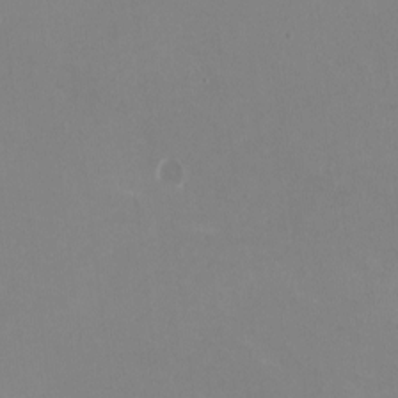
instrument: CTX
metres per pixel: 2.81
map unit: HNhu
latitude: -0.7841
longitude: -4.9892
